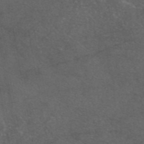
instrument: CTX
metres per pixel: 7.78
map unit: eAb
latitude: 46.8569
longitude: 112.1039
